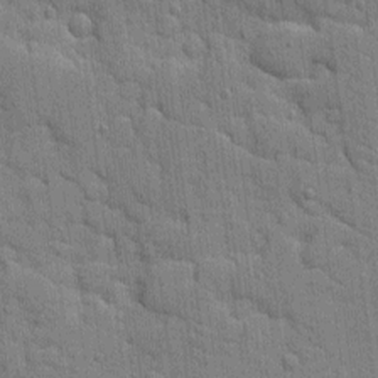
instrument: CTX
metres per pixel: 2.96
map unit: Ave
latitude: 11.2348
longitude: -101.1781
